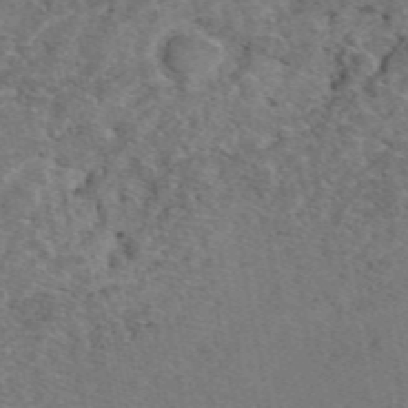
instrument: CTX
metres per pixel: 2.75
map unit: eAb
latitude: 48.4223
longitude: 106.8975
